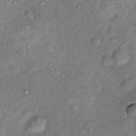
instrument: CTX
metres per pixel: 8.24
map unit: Ht
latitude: 13.8395
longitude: -40.9891
